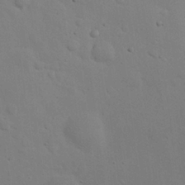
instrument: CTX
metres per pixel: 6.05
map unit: eHh
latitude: 24.1011
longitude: -72.1011
